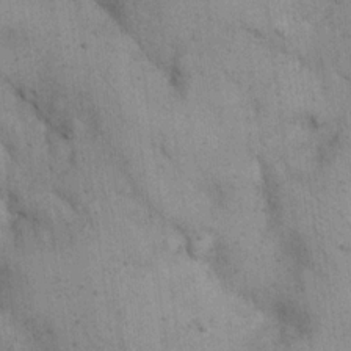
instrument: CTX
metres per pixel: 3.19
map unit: eHh
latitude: 17.4049
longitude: -63.1970
